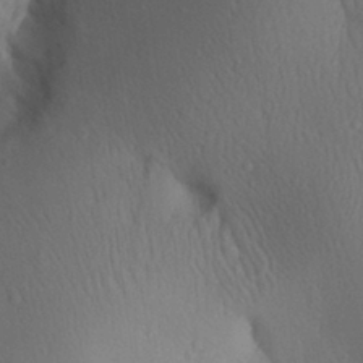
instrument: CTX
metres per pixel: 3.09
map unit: Aa
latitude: 30.2901
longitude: -141.6693
